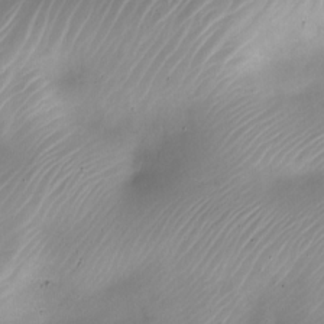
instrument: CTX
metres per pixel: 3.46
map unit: Nhe
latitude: -19.4454
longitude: 144.5574
